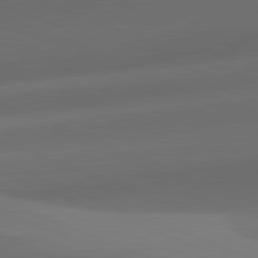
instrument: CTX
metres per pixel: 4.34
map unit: lApd
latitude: 81.9339
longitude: 132.2173
